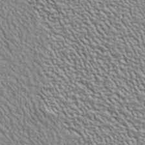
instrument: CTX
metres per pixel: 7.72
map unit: ANa
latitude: 41.0269
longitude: 29.3699
